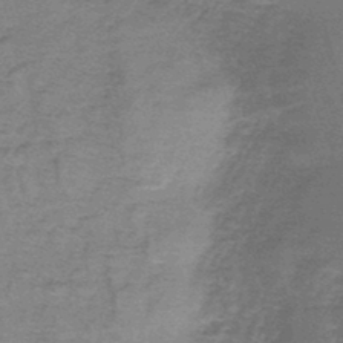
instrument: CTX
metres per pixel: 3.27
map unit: lHb
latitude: -43.5588
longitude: 55.6533
